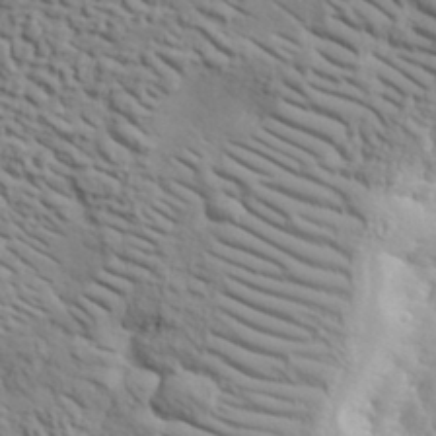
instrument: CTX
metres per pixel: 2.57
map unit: lHvf
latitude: 35.5560
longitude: -85.9339
